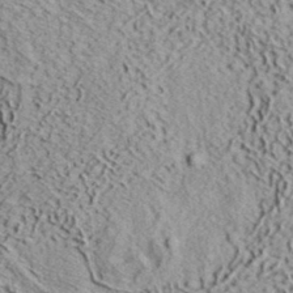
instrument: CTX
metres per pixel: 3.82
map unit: eHh
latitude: 37.5371
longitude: -80.0633
